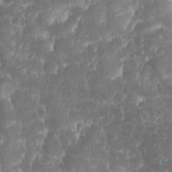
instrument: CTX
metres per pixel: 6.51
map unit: eHh
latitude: 32.2145
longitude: -64.3089
